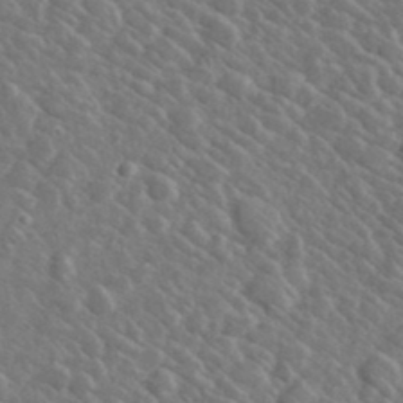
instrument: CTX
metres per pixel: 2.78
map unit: lHvf
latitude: 36.8947
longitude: -89.6316
